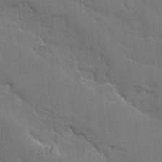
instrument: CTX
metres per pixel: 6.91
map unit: Ave
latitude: 13.6127
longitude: -134.1200
